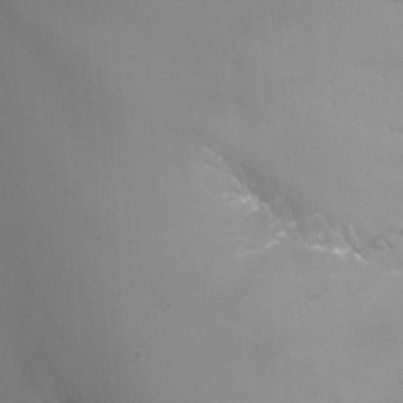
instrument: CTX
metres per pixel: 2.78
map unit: Nhu
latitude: -13.1809
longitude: -65.3860
